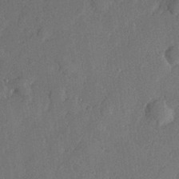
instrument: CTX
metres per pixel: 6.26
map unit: lHvf
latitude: 22.3845
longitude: 144.4440
